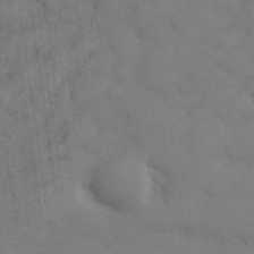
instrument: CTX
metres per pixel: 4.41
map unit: eHh
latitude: 38.3467
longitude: -67.6127
